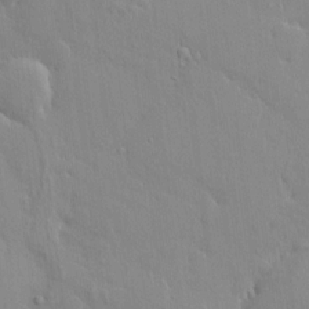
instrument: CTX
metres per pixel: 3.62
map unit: HNhu
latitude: 5.6694
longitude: 1.2565
